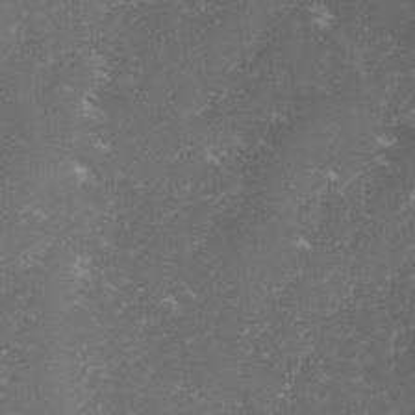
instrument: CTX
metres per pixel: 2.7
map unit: lHvf
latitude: -14.2173
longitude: -99.9528
